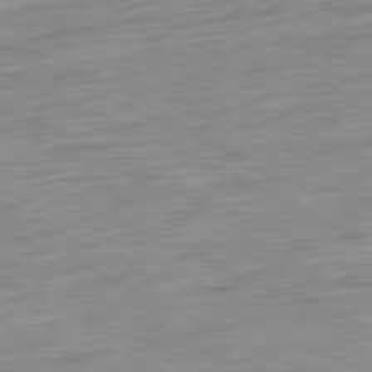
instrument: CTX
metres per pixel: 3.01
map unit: Ap
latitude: -81.1431
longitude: -72.4412
